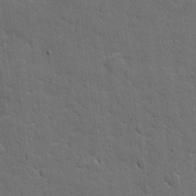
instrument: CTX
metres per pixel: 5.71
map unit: eHh
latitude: 5.1214
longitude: -65.5749
